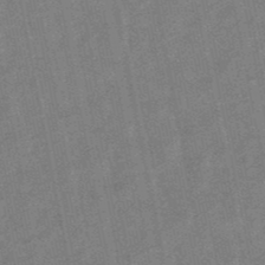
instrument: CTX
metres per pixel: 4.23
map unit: lHb
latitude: -48.8597
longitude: 79.1242
